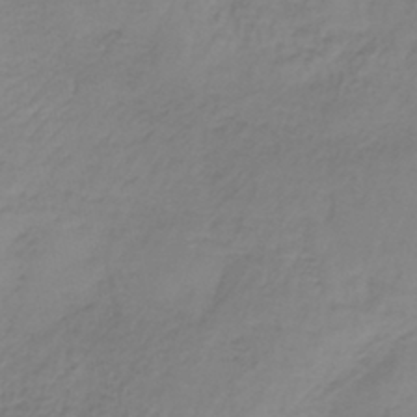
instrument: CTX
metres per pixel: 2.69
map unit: lHb
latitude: -37.4076
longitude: 61.6344
